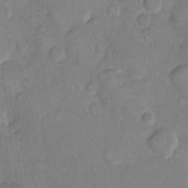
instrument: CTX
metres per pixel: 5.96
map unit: eHh
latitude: 10.1200
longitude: -64.7246
